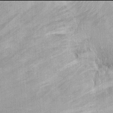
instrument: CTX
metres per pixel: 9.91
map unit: Ht
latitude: -2.0094
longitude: -13.7261
